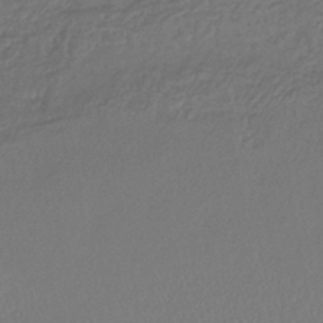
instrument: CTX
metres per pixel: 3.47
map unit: lHb
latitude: -40.7274
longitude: 61.8044
